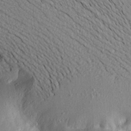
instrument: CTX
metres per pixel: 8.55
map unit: Aa
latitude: 18.7435
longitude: -147.2915
